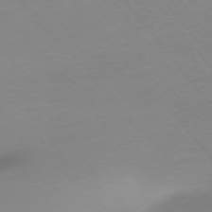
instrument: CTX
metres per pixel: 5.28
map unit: Ap
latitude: -76.0283
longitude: -71.0458
